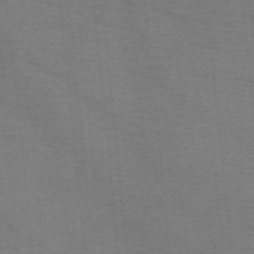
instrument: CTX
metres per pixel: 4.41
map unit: HNb
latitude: -46.1605
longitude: -46.1389
